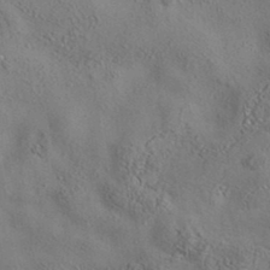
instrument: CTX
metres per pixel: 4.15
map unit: eAb
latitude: 35.5749
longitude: 110.2550
